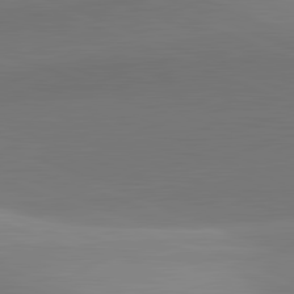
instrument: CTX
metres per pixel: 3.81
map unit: lApd
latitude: 81.9339
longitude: 142.2739
